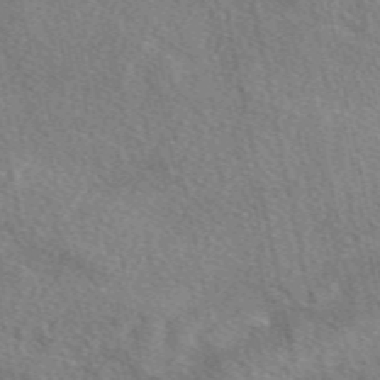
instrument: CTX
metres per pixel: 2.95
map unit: eAb
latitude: 49.3671
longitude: 116.7274
